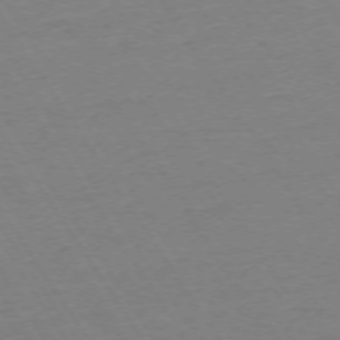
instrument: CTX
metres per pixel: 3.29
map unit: Ap
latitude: -73.9367
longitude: -82.3089
